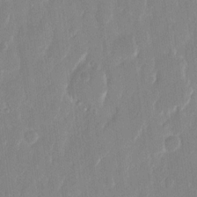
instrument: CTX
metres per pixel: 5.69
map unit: eHh
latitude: 12.6869
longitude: -70.9136
